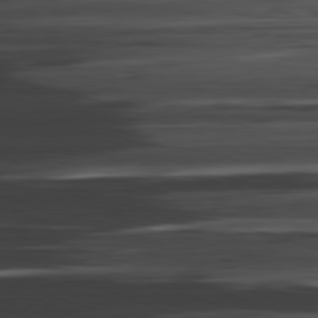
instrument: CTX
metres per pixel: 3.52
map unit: Ap
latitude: -82.1606
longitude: -78.1389
